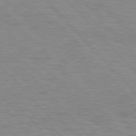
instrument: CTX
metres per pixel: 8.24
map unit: Hpe
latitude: 76.9891
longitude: -157.8583
